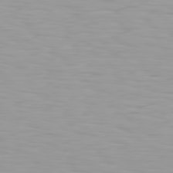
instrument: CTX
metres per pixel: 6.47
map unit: Hpe
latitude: 77.3859
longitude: -140.7813
